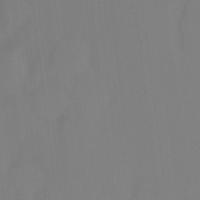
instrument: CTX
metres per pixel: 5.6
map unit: Ht
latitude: -6.8030
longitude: -31.1781
